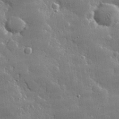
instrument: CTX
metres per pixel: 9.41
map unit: lHvf
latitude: 32.5924
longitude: -91.4049
